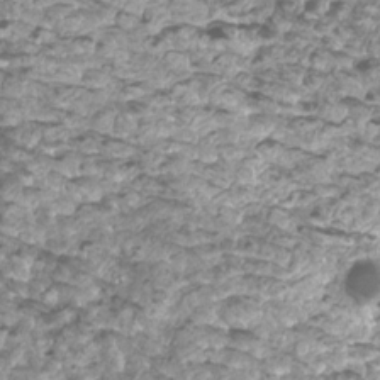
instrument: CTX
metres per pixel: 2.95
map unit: Htu
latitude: 3.4426
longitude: -21.0081
